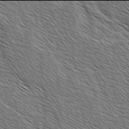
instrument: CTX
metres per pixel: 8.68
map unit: lAvf
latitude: -2.0094
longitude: -113.2915
